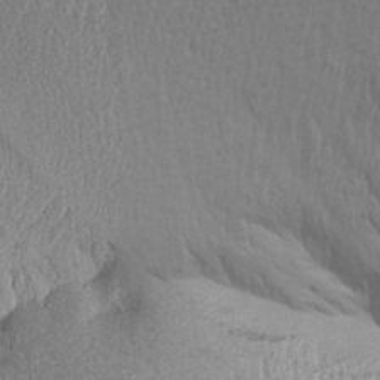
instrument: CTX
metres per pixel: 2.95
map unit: Aa
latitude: 19.0836
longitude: -143.0648
